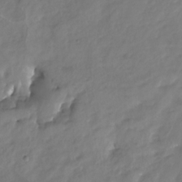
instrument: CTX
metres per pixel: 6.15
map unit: Nhu
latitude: -23.1809
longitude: -56.6679
